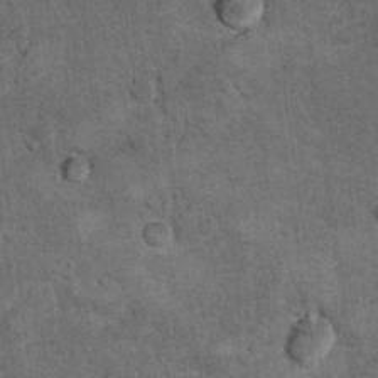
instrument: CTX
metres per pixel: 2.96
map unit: Hto
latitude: 10.4223
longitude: -36.1389
